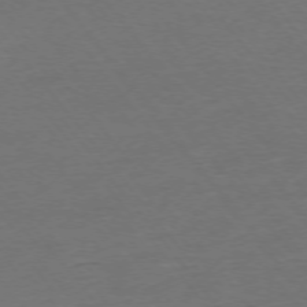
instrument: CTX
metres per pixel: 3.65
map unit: Ap
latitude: -75.2376
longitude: -82.9702
